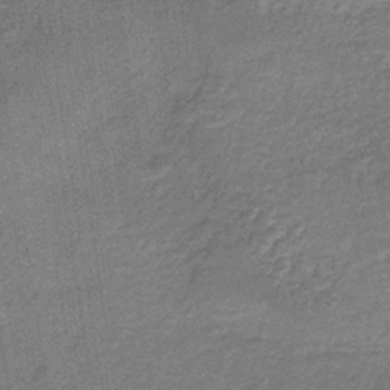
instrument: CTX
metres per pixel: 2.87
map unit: lHb
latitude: -36.2172
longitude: 59.4832
